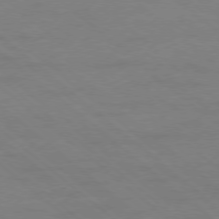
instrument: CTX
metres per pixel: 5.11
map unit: Ap
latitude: -78.4818
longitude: -55.3104
